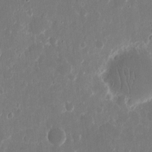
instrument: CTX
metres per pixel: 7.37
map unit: eHh
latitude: 10.4979
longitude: -71.5749
